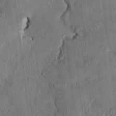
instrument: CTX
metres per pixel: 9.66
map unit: HNhu
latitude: 1.3481
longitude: -5.4993
